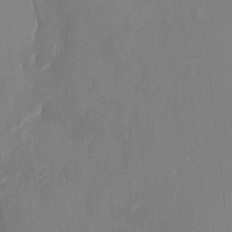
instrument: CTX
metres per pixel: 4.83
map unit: HNhu
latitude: -1.2943
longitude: -7.0080
